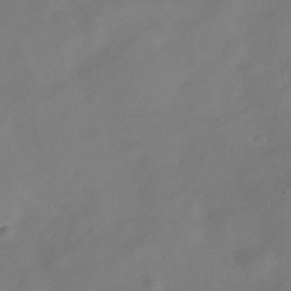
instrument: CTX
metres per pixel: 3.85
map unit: Hve
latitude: -32.1606
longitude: 94.2739
